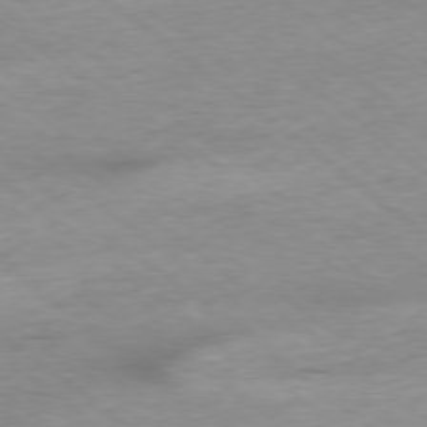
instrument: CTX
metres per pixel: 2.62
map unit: Ap
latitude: -78.9730
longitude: -91.0836
